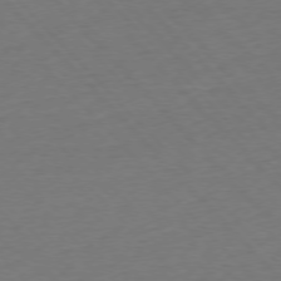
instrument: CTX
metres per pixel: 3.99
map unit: Ap
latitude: -76.9164
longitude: -92.8947
